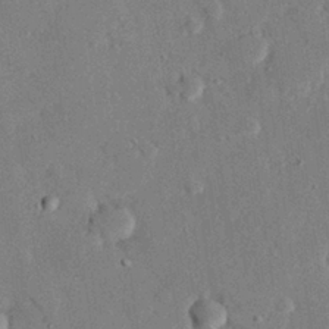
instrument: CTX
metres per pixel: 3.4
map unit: eHh
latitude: 27.0459
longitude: -80.7813
